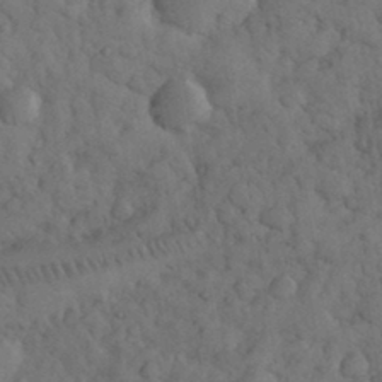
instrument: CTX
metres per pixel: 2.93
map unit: eHh
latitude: 32.8758
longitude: -67.3859
